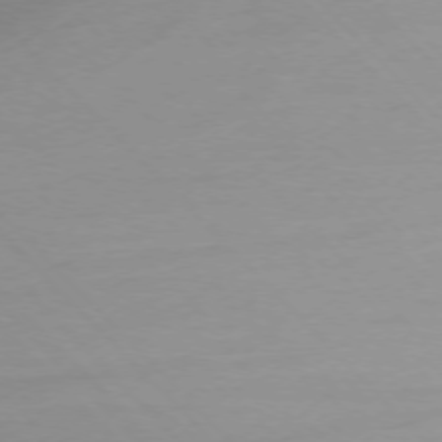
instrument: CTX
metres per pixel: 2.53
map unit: Ap
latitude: -76.4629
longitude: -78.5168
